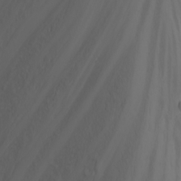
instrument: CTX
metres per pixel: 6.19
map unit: Nhu
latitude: -4.8975
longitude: -86.7813
